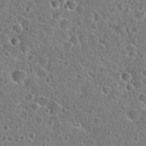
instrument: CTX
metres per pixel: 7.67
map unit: Hto
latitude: 23.4048
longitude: -46.1767
